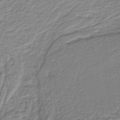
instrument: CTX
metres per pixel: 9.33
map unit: lHb
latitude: -36.1983
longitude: 58.8785
